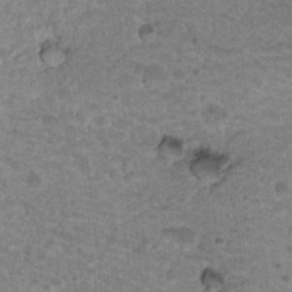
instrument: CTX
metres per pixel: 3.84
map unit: Nhu
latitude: 18.8191
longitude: -32.9703
